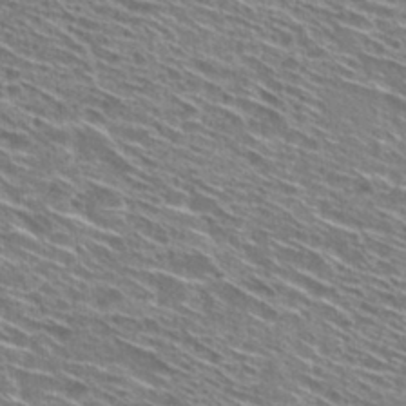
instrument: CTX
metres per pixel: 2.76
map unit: Hto
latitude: 28.8002
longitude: -46.1389
